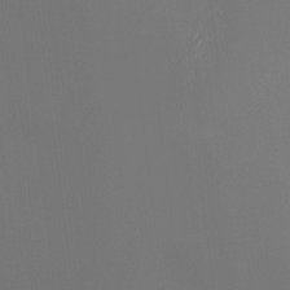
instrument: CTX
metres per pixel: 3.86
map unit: HNhu
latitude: 10.6491
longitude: 11.4832
